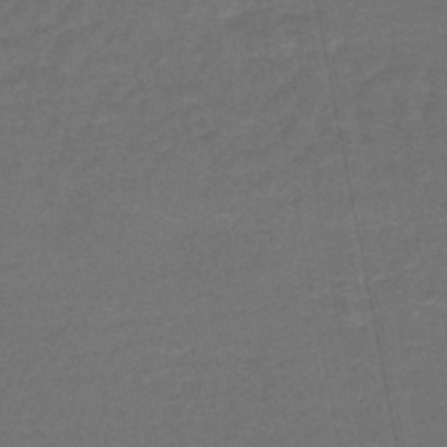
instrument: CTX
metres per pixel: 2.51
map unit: HNb
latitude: -43.8233
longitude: 51.1809
